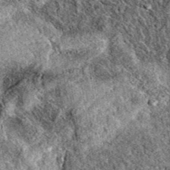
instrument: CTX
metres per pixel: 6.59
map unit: eAb
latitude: 38.8002
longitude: 111.2754
